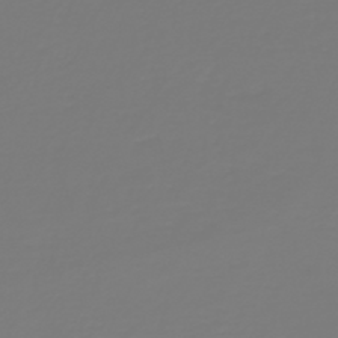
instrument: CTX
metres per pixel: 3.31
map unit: HNb
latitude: -46.2361
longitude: 51.7855
